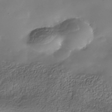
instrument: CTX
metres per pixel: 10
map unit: Nhe
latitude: -38.4440
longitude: -118.1766
